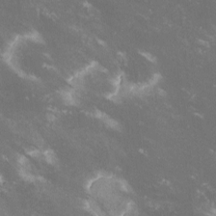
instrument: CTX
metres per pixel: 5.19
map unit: lHvf
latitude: -13.9745
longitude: -99.8205
